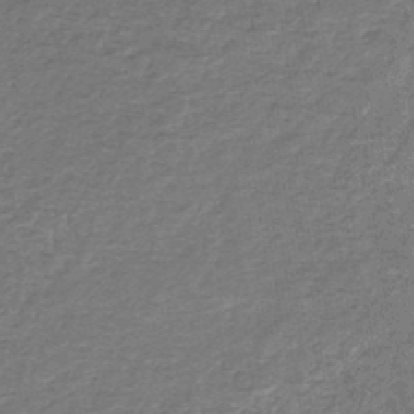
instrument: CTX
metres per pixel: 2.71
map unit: eHb
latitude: -33.6722
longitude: 75.8423
